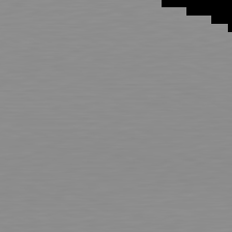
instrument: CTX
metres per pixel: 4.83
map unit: Hpe
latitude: -82.0661
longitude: 17.6155
